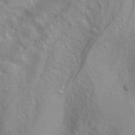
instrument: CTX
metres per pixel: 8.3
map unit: Htu
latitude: -4.3873
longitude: -87.9528
